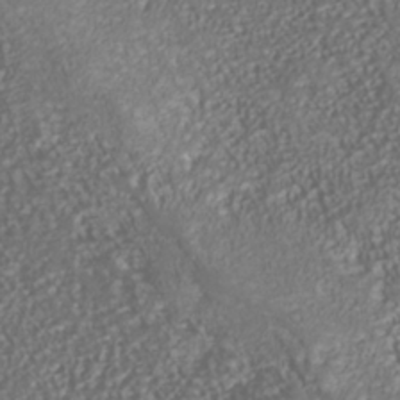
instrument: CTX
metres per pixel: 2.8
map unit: Nhe
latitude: -37.9745
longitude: -87.4615
